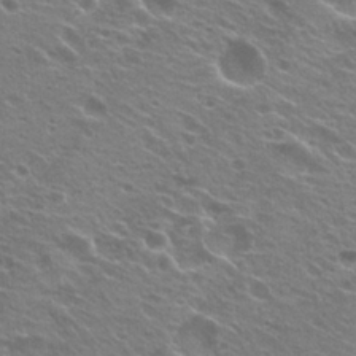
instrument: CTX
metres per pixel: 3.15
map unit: Hto
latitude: 24.4978
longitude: -30.6491
